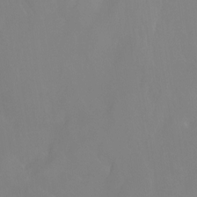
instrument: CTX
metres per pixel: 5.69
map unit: Aa
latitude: -13.2565
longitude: -59.7072
